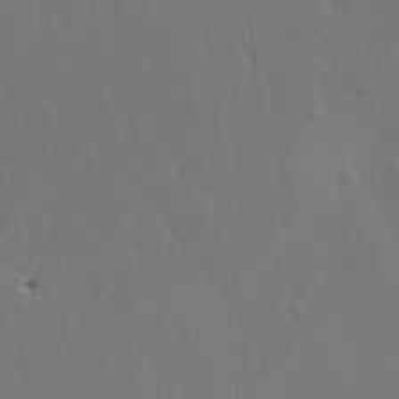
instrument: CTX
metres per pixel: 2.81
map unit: HNhu
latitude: 6.8758
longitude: 3.9556
